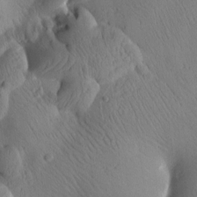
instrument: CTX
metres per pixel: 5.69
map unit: Htu
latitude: 2.3656
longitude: 177.5588
